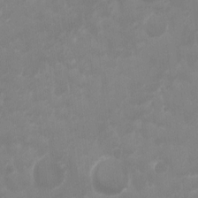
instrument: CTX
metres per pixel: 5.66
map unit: Nhu
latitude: -8.6518
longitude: -44.1578
